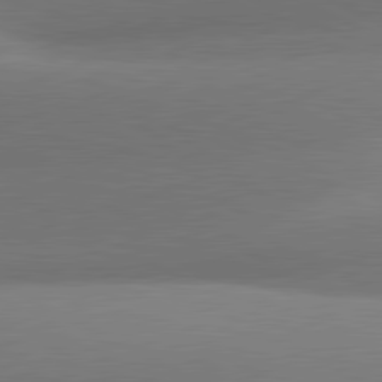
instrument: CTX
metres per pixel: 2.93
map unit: lApd
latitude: 81.2348
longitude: 135.2565
